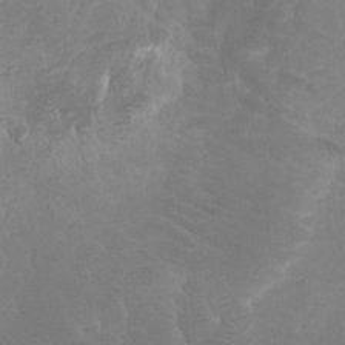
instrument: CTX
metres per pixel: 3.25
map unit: Ht
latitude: -1.5399
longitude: -18.1011
